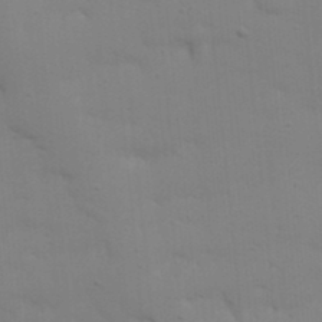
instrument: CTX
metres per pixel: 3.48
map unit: Nhu
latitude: 21.0648
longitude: -73.1593
